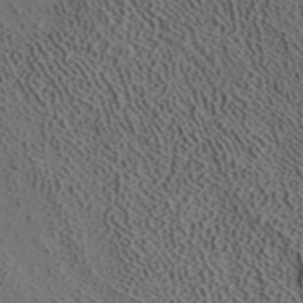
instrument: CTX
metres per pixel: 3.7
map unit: ANa
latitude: 39.4804
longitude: 19.1053
